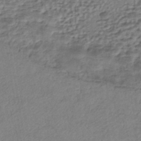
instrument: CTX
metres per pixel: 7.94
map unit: eHh
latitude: -42.0283
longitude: 119.8233
